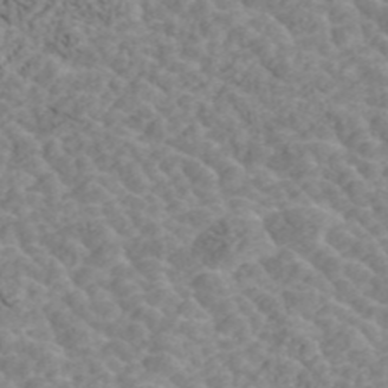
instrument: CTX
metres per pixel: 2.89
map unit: ANa
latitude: 45.4049
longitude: 37.9178
